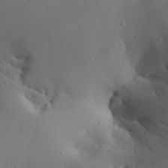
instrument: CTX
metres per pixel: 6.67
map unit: Aa
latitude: 29.5749
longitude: -132.4223
